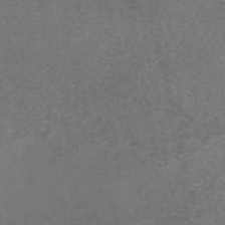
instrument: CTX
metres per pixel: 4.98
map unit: eAb
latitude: 47.4049
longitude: 109.9556
